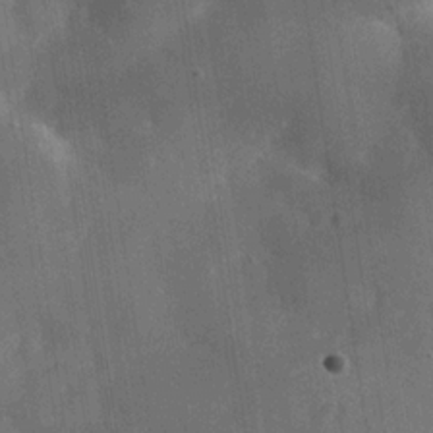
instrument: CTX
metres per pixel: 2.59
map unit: Nhe
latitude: -34.7085
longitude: -130.6491
